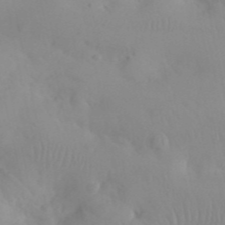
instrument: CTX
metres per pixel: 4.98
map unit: eHh
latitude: 24.8757
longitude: -66.5167
